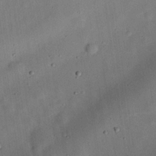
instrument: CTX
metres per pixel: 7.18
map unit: eHh
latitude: 25.7638
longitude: -69.4427
